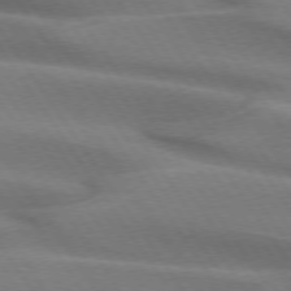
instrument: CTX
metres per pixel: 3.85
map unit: lApd
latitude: 74.3845
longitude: -63.7450
